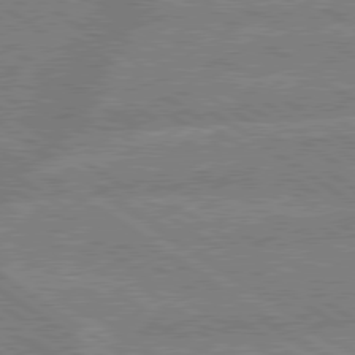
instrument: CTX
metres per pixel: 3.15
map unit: lApd
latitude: 79.4049
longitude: -161.8205
